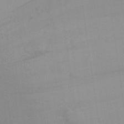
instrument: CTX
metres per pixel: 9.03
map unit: Aa
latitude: 28.6301
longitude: -132.3467
